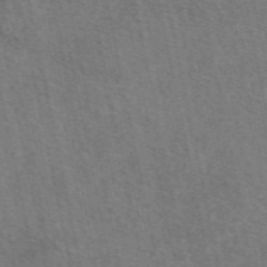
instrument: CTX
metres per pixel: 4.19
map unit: eAb
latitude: 51.0269
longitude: 112.0472
